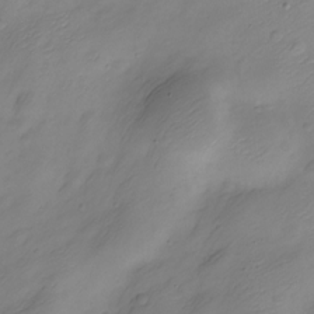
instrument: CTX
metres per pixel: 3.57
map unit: Nve
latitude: -21.7288
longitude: 107.1620
